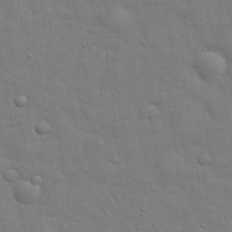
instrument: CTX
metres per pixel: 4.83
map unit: eHh
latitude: 29.0836
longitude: -75.2537
